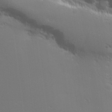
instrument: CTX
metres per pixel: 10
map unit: lHvf
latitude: 24.6112
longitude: 140.9353
